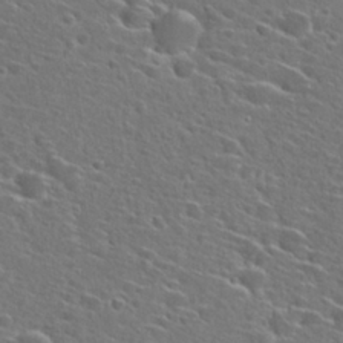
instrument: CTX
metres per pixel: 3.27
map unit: Hto
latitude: 27.2159
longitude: -47.0648
